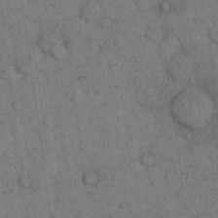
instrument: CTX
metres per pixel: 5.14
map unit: eHh
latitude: 15.9528
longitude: -63.1592
